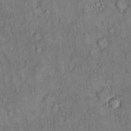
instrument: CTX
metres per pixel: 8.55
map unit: Hto
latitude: 18.1577
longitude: -61.4615
